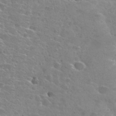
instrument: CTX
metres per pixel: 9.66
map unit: Nhu
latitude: 28.8569
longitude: -48.5924
